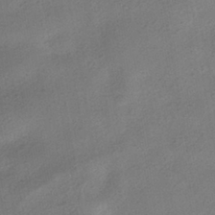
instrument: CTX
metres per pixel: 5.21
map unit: HNhu
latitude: -39.9178
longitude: 95.3320
